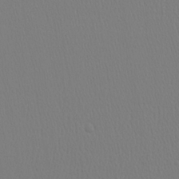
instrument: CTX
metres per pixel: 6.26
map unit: Ave
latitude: 23.8583
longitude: -135.1781
